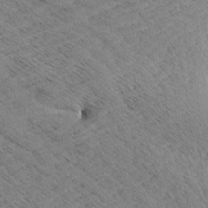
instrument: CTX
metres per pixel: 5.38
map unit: Aa
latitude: 8.1767
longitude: -139.0269
